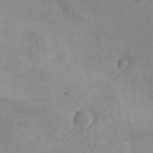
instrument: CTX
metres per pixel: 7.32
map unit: eHh
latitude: -8.7841
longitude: -67.9717
